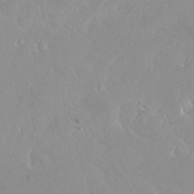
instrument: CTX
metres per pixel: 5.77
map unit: Ht
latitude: -14.8786
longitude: -44.1011
